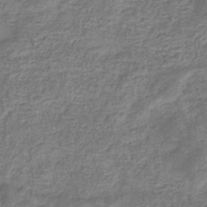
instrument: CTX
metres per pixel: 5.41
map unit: eHb
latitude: -33.3510
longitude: 74.6141
